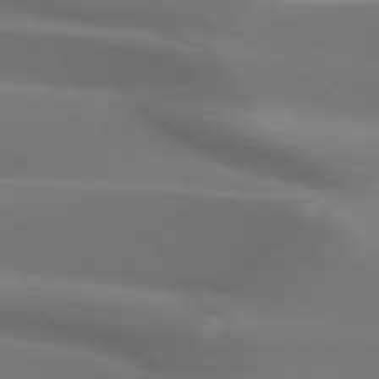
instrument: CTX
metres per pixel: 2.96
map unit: lApd
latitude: 73.1215
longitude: -50.6112
